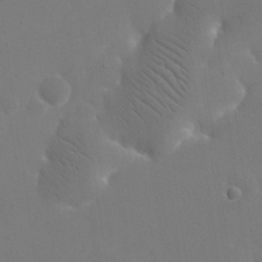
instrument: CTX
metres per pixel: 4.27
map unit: eHh
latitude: 19.5371
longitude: -67.3103
